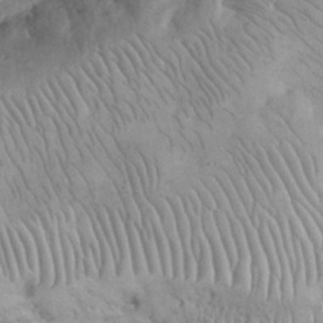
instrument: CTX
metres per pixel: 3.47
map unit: eHh
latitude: 32.9136
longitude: -65.0269
